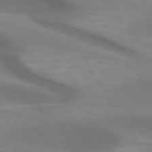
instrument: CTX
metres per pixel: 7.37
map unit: lApd
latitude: 73.0081
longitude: -52.8002
